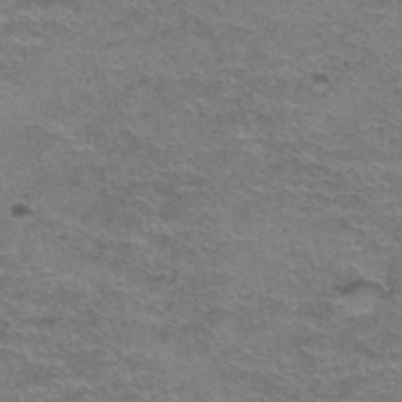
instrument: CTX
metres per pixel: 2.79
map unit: Hto
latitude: 38.7246
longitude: -42.9136
